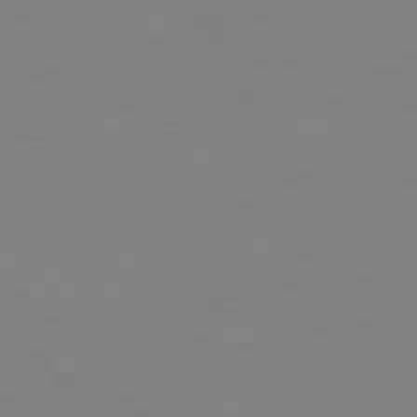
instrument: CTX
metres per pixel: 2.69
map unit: Hpe
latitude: 78.7247
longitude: -164.8947
